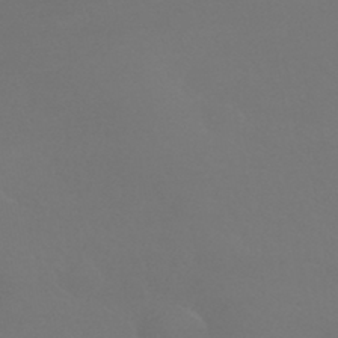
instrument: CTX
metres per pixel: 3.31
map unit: HNhu
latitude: -42.6707
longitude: 93.8611
